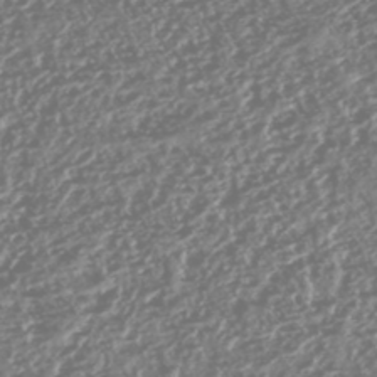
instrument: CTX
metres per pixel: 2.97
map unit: HNhu
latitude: -47.7288
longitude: 31.4265
